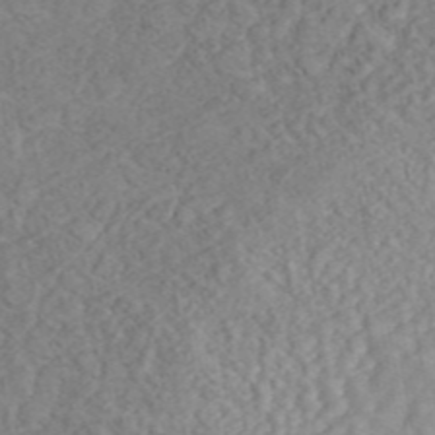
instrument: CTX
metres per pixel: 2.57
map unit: ANa
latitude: 46.0822
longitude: 24.1984
